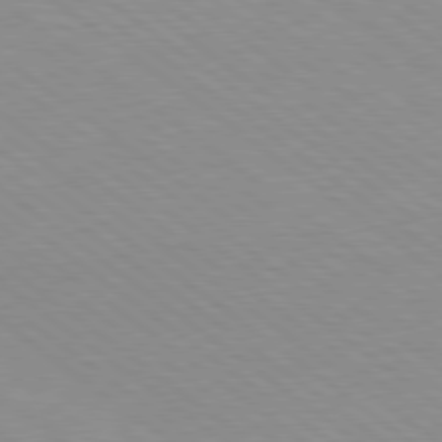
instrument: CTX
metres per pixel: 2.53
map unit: Hpe
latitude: 78.7058
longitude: -122.0822
